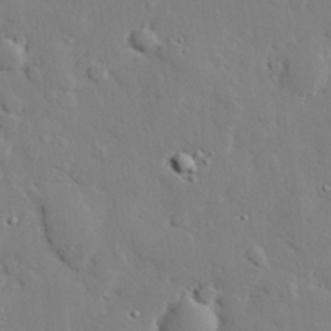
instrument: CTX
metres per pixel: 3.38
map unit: eHh
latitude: 28.6301
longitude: -81.4993
